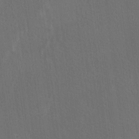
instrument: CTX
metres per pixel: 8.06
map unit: Ave
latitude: -6.8786
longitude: -122.4034
